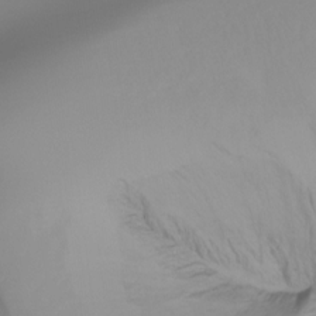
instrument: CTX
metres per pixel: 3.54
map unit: Ht
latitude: -16.5196
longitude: -47.0837
